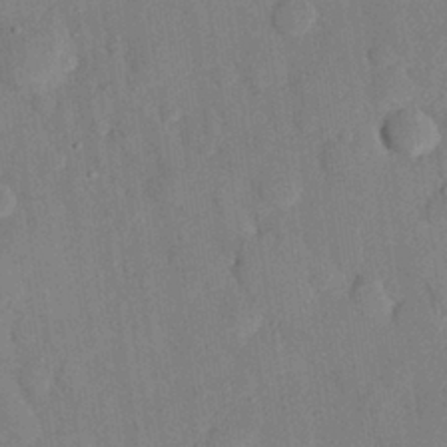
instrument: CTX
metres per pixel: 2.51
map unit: eHh
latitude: 27.2726
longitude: -79.2537
